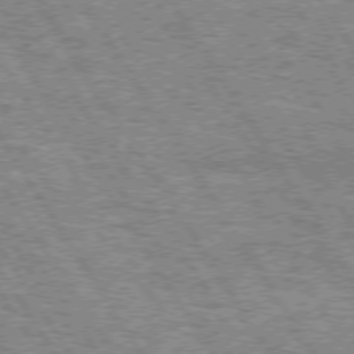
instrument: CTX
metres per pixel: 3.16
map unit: Hpe
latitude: 73.6127
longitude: -135.0836
